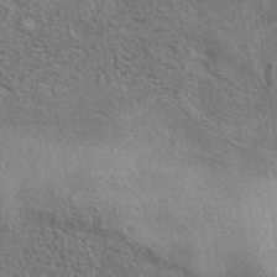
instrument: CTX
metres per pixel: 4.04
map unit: eAb
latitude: 40.6301
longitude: 103.9745
